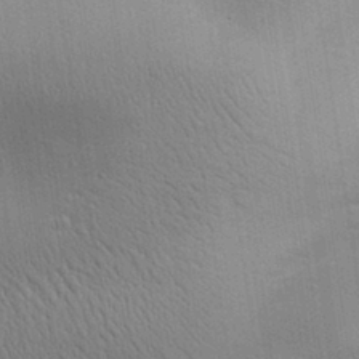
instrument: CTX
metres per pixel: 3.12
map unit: Aa
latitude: 31.3671
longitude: -144.6112
